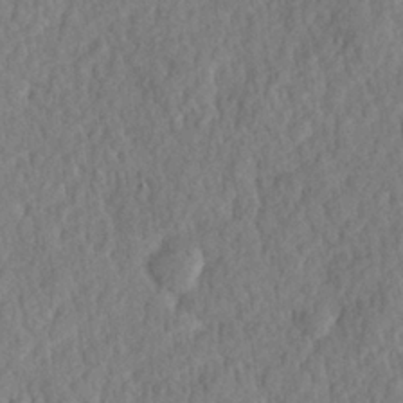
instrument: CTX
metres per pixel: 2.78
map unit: Hve
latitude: 24.8946
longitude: 143.9367
